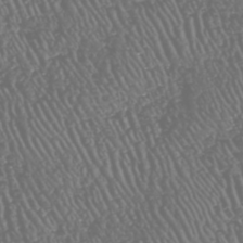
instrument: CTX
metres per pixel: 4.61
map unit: HNhu
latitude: -47.6910
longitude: 28.9164
